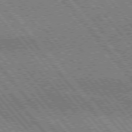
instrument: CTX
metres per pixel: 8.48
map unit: lApd
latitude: 75.2159
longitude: -49.5749
